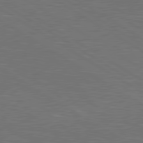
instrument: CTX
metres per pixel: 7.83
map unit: lApd
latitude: 80.4034
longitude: 118.3495
